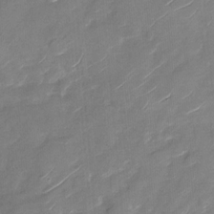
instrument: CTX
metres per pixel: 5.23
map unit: Nhu
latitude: -28.4818
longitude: -73.7639
